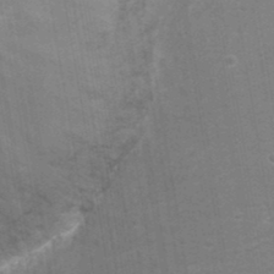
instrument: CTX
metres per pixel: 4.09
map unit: Ht
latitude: 0.3845
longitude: -32.4034
